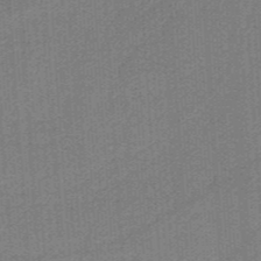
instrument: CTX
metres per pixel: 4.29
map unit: HNb
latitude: -38.2173
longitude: 54.2551
